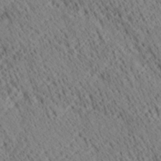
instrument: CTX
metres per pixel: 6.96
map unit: Ave
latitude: 20.8569
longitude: -139.9717
